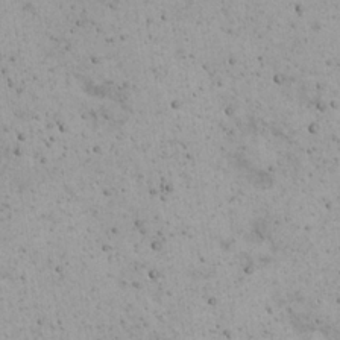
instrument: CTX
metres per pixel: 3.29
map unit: eHh
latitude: 22.0633
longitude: -65.7450
